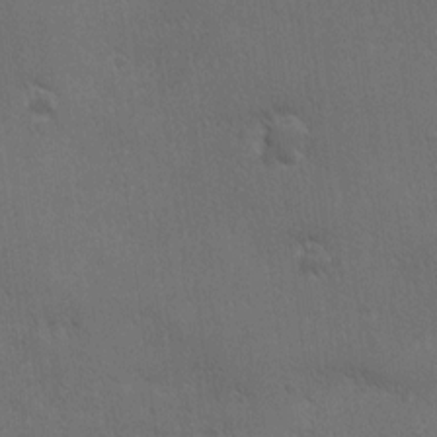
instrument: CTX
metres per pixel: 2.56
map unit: Ave
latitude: -8.1228
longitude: -121.2537
